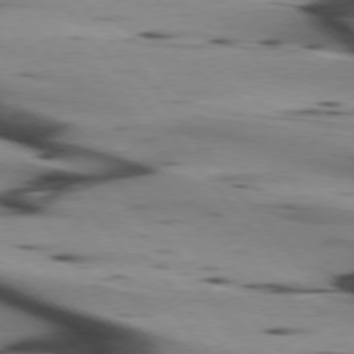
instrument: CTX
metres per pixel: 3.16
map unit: lApd
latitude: 75.2348
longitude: -65.7827
